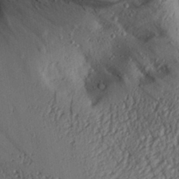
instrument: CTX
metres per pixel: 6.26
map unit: Aa
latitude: 28.4034
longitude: -132.7624
